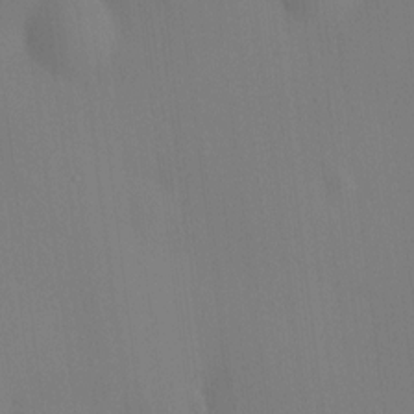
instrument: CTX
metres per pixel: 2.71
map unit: HNhu
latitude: 8.5357
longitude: 14.9164
